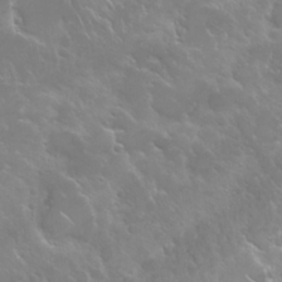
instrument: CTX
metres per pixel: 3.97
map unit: Nhu
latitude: 24.7435
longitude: -60.0255
